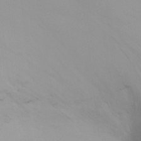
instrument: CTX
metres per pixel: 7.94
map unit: Ht
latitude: -7.2943
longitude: -23.4993
